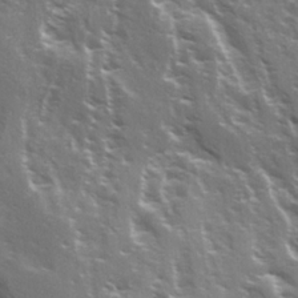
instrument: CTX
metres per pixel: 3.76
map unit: Ave
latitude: 15.2726
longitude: -131.4427
